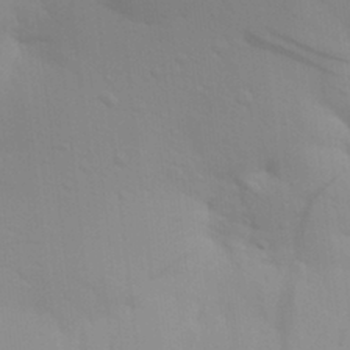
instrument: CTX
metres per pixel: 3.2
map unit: Aa
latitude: 28.8758
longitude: -131.8584
